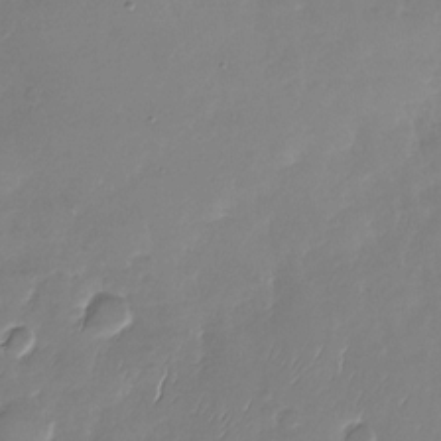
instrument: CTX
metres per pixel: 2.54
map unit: Nhu
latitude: -28.9542
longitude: -61.3104
